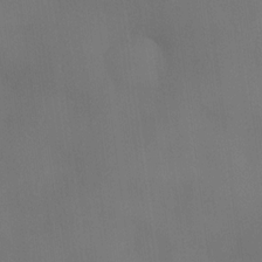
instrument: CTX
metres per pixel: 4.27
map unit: eHh
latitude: -23.6344
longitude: 15.1054
